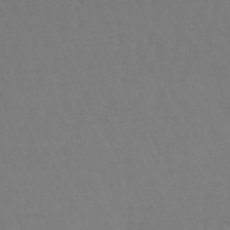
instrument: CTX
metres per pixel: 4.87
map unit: lHb
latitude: -45.2754
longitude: 68.7652
